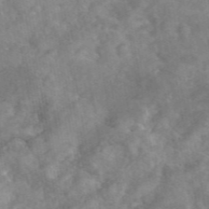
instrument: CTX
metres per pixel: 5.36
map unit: eAb
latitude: 46.5546
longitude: 127.9178
